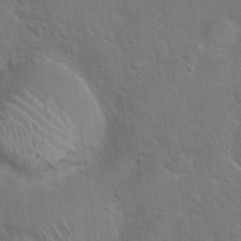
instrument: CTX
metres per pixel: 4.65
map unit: Hto
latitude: 19.8394
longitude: -51.4237
